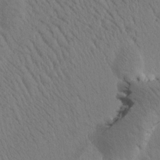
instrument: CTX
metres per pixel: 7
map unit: Htu
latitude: -0.8408
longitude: 172.3306
